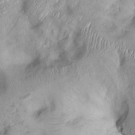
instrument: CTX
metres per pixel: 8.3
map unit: Ht
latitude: -0.1228
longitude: -13.7261
